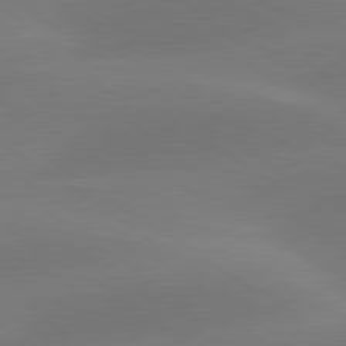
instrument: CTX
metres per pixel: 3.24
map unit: lApd
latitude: 79.8961
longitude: -90.4034
